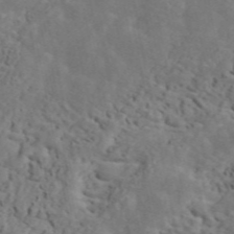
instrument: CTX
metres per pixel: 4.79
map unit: ANa
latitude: 47.3104
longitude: -84.1956
